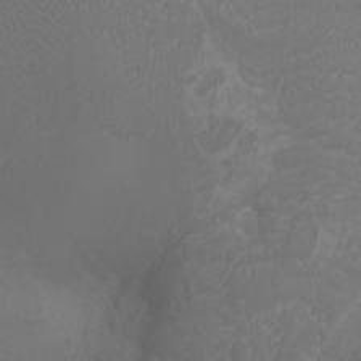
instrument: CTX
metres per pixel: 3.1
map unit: Ht
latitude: -3.0675
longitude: -18.1200
